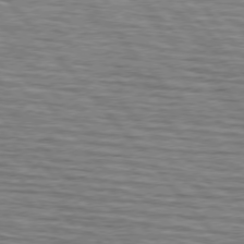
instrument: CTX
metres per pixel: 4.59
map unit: lApd
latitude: 75.7450
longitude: -74.8947
